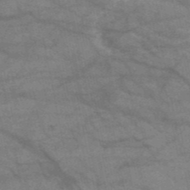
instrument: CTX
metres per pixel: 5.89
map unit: HNb
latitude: -52.7085
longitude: -43.0836
